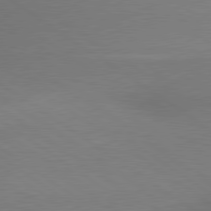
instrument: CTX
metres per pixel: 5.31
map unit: lApd
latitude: 79.7639
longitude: 179.0486
